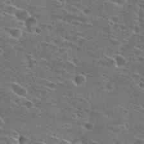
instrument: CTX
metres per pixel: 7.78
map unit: Hto
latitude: 27.2915
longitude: -46.7813
